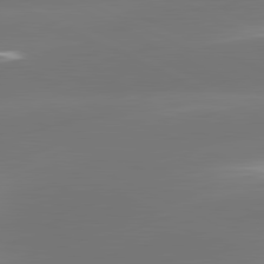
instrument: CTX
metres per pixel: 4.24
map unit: lApd
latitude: 81.5560
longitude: -164.1389
